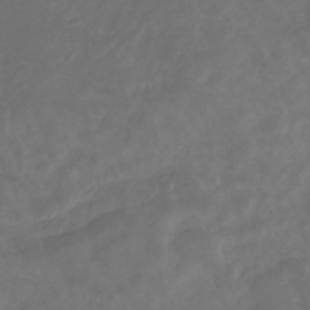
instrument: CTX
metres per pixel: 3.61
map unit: eHb
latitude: -32.9164
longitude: 72.1606
